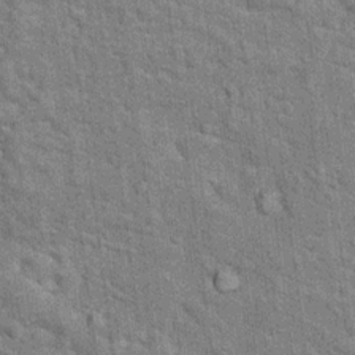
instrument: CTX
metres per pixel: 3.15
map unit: Hto
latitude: 14.7625
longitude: -33.8583
